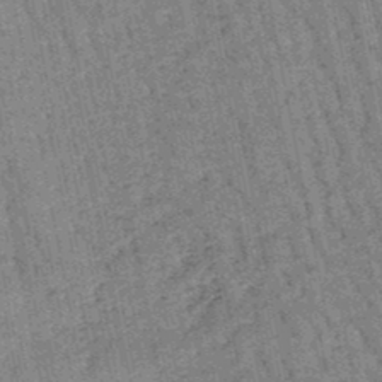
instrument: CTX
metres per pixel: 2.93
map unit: lHb
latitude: -47.6722
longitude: 78.0850
